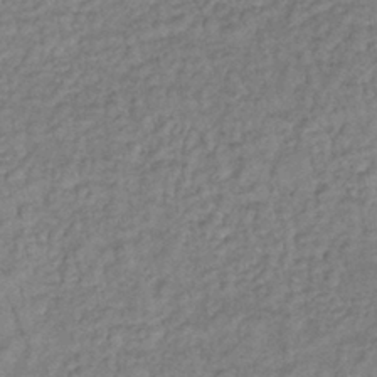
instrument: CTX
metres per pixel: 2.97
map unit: lHb
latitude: -35.9178
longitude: 66.2361
